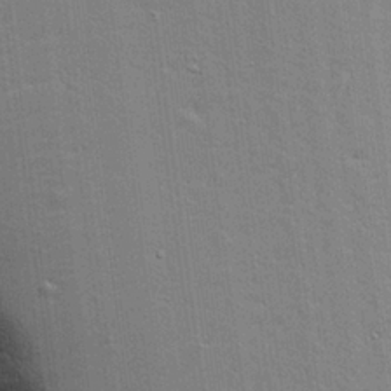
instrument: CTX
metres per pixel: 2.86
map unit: Aa
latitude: 16.8947
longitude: -124.9324
